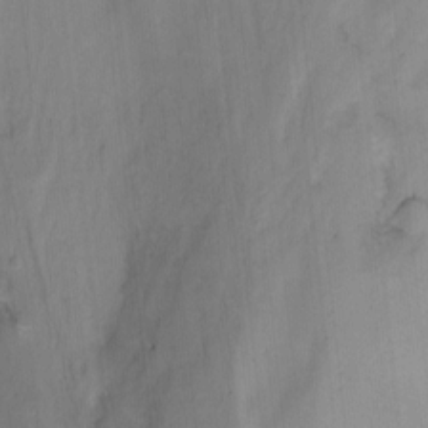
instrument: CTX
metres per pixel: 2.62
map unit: Nhu
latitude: -14.0661
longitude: -54.3089
